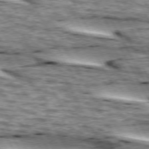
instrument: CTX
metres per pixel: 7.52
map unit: lApd
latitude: 73.9339
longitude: -55.5938
